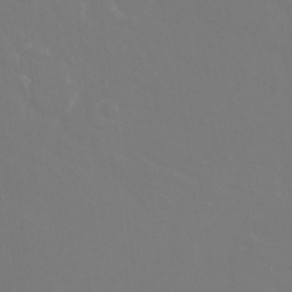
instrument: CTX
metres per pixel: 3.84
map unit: Ht
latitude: -15.6533
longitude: -41.1214
